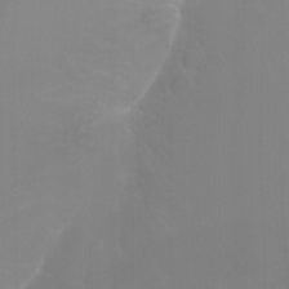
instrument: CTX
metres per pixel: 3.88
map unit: Nhu
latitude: -11.3699
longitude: -65.3104
